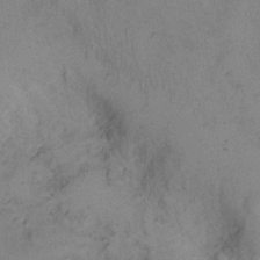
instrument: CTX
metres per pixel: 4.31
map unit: eHh
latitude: 15.0081
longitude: -63.2726
